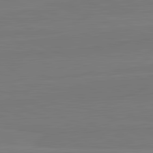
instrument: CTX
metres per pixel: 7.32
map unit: lApd
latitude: 82.2900
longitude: 165.5210
